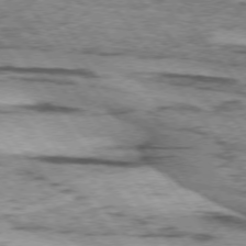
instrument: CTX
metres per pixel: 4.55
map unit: lApd
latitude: 74.1956
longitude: -76.5923
